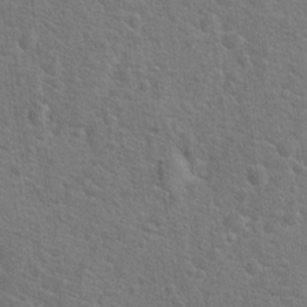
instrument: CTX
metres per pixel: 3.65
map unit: Hto
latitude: 18.2900
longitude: -43.0459
